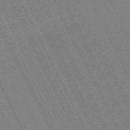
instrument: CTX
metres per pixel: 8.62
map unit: Hpe
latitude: -71.3321
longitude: 9.4454
